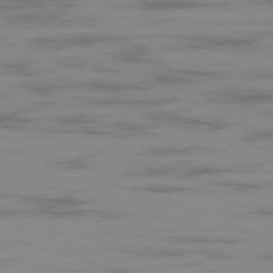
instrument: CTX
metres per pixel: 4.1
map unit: Ap
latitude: -78.1228
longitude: -94.9514
